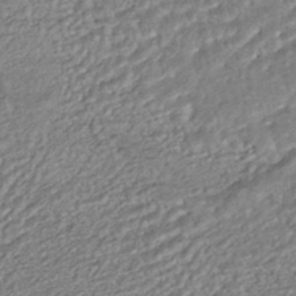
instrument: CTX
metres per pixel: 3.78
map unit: HNhu
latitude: -44.4818
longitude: 104.1039
